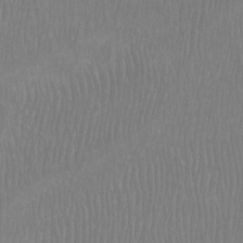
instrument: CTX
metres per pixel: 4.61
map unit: Htu
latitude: -8.4062
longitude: -75.9906
